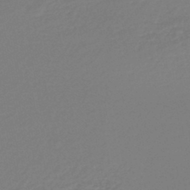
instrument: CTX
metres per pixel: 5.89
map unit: lHb
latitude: -44.8786
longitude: 78.0850
